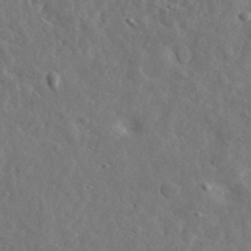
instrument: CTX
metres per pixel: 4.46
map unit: lHvf
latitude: 35.9339
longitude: -86.6490
